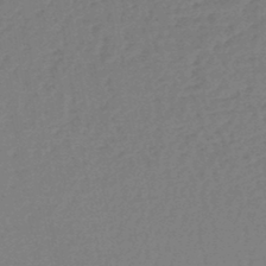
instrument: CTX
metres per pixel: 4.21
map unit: lHb
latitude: -45.4077
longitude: 71.8611
